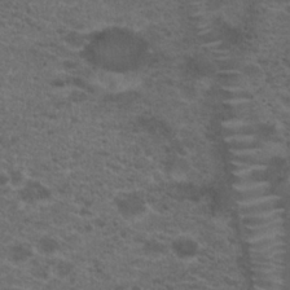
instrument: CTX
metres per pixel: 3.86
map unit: Hto
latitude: 19.8016
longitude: -39.2915
